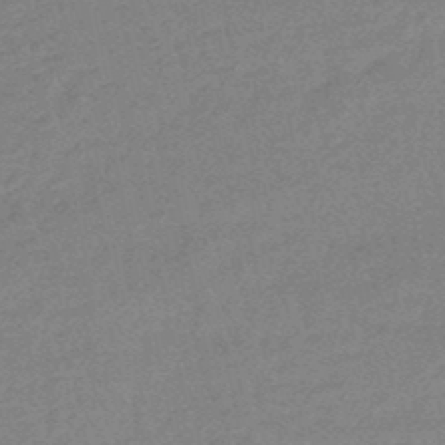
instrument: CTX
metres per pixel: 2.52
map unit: eHb
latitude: -48.4251
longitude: 86.6519
